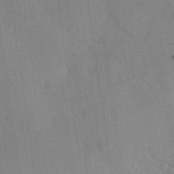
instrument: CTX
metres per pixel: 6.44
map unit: Nhu
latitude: -29.4077
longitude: -59.6505
